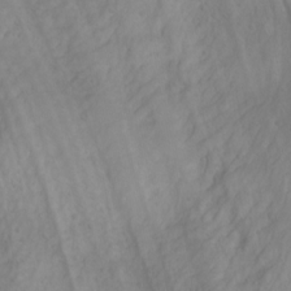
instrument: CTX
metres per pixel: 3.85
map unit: Aa
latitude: -3.7477
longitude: -71.5560
